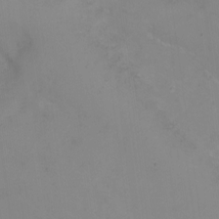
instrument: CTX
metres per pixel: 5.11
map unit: Ht
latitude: -0.6519
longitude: -33.8016
